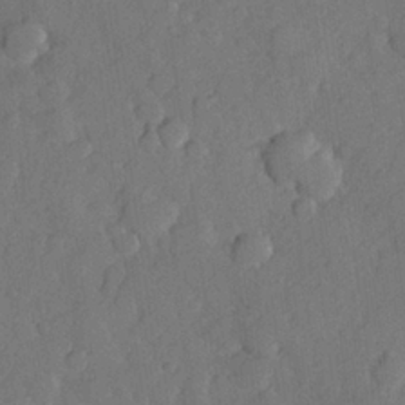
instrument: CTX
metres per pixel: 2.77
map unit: Hve
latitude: 24.8191
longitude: 148.9731
